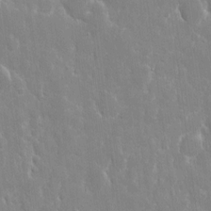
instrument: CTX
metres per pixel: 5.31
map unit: eHh
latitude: 8.7813
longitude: -69.8017
